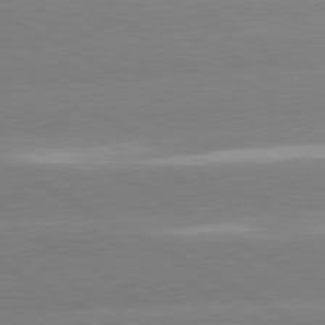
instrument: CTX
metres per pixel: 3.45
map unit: lApd
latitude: 80.7057
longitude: -152.7813
